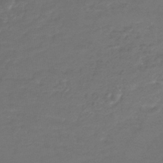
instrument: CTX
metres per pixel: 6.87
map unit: lHb
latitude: -42.6140
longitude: 68.7085
